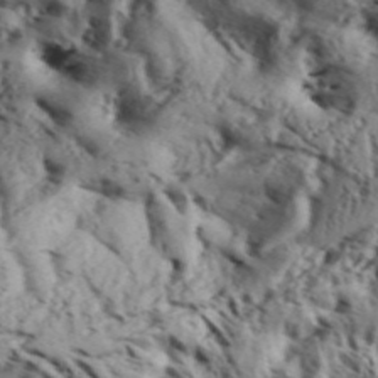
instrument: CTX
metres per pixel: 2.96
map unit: Aa
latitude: 32.3089
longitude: -136.4412
